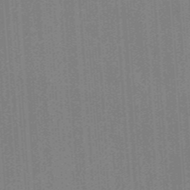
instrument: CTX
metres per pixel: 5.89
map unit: ANa
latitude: -38.0472
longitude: 95.0675
